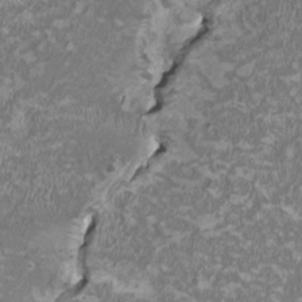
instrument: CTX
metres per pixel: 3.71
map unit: HNhu
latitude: 2.3089
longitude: -3.1970
